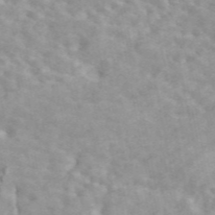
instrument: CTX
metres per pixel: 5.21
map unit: ANa
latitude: 46.8191
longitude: 26.9163
